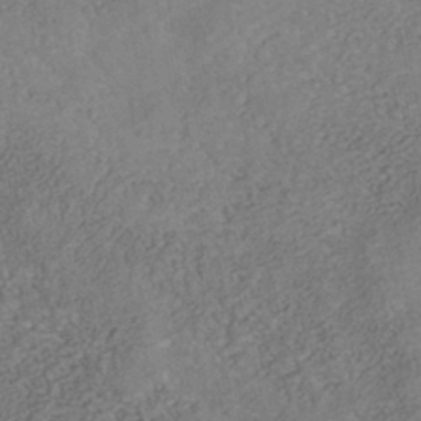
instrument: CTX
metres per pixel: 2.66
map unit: Nhe
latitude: -41.8422
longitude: -109.8961
